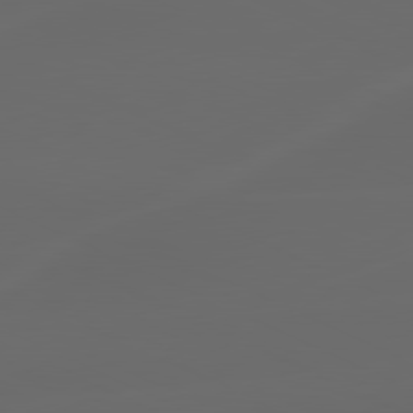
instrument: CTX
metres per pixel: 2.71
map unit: lApd
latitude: 80.4223
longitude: -116.7057
